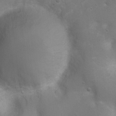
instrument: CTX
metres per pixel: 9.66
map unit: Nhu
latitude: 4.1011
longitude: -26.2334
